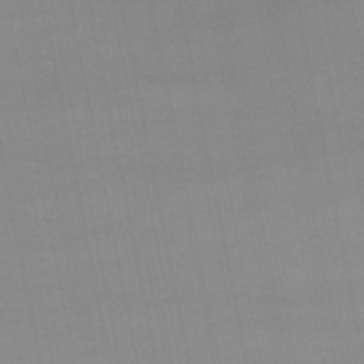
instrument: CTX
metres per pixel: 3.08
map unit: eHb
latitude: -49.8801
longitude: 68.0283
